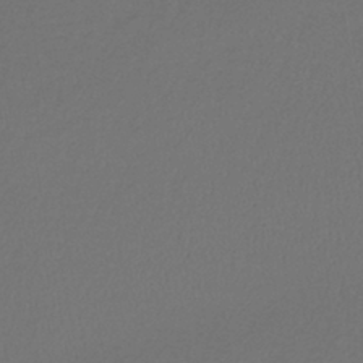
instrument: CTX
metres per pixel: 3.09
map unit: lHb
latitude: -42.9730
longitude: 61.8611
